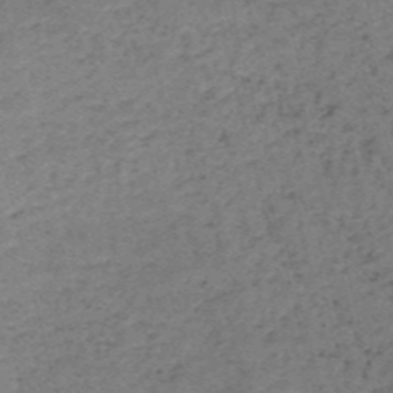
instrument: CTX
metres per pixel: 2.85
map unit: HNb
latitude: -54.0850
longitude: -46.8569
